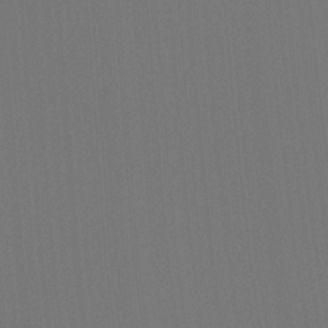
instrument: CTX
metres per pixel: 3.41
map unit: Ht
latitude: -4.6707
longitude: -27.1025
